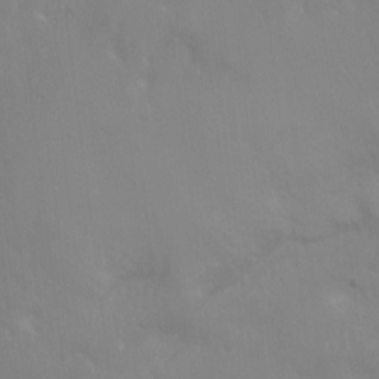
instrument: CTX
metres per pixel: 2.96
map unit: Hto
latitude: -8.5763
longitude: -45.6883
